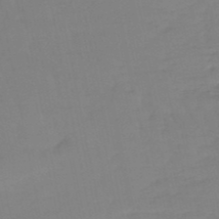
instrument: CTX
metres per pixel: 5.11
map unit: eHb
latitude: -49.3888
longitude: 77.1620
